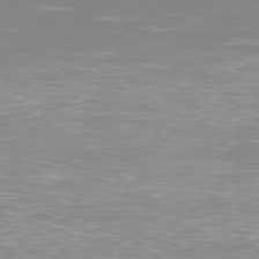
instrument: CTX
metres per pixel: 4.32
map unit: Ap
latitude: -78.5951
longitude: -93.8772
